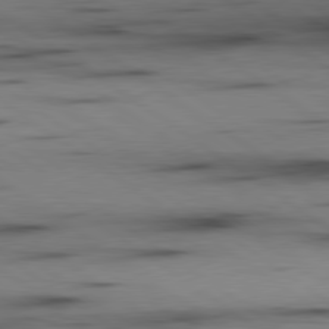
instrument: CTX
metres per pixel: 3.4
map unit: lApd
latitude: 79.9339
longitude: 159.8989
